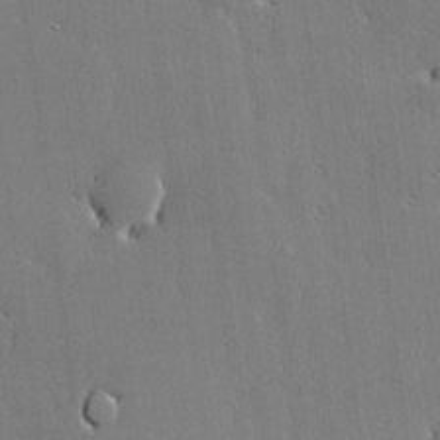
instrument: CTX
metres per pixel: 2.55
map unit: lHvf
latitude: 20.0822
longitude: 145.5966
